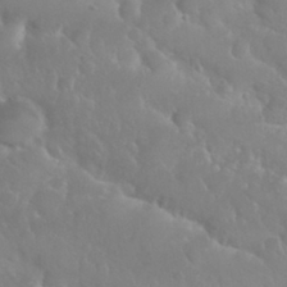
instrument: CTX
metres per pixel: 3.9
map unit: Nhu
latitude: 29.2348
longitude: -55.6694
